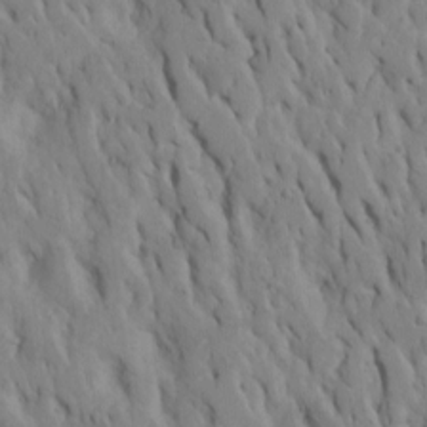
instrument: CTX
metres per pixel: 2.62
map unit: Htu
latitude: -7.5966
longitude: 145.0487
